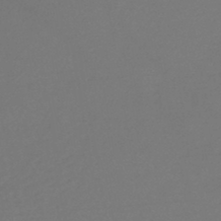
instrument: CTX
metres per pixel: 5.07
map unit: lHb
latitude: -45.4454
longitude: 73.6533
